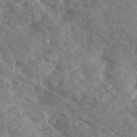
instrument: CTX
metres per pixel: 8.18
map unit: eHh
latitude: 35.2159
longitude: -140.2333
